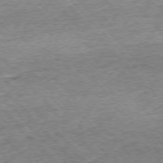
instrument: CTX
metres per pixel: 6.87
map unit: Ap
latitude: -76.5007
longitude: -97.1214
